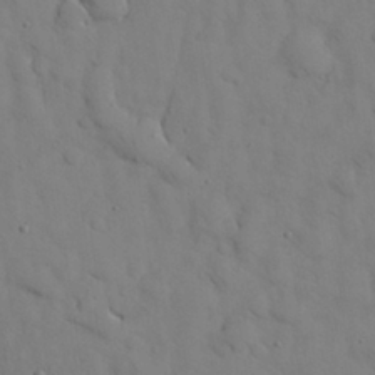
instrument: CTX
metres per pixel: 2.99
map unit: Nhu
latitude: 28.0822
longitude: -72.7058
